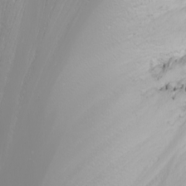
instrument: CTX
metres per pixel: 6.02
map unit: Nhu
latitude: -6.1417
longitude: -89.2915
